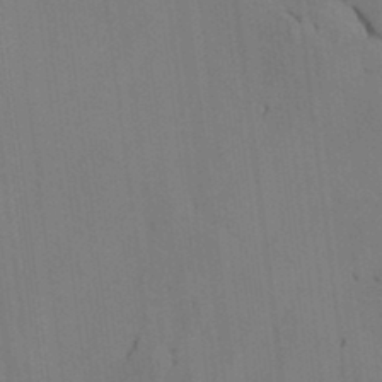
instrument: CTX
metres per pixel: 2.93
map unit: lAvf
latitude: 8.0444
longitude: 166.3117
